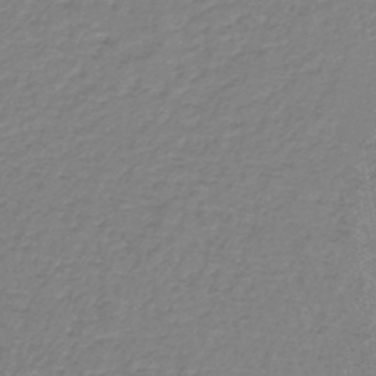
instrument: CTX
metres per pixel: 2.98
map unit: lHb
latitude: -42.2739
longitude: 62.6518
